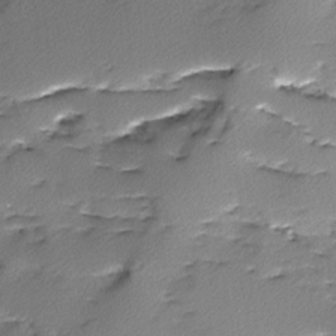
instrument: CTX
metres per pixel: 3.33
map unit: Ave
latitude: -9.8989
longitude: -117.7450
